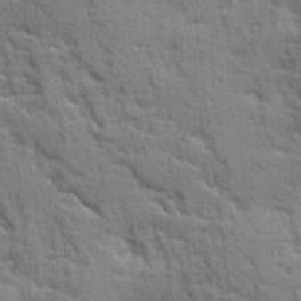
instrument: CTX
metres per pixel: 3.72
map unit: Ave
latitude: 10.1200
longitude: -102.3845
